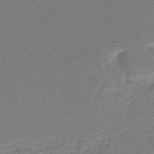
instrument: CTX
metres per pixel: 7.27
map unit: lHb
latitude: -45.7289
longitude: 60.2739
